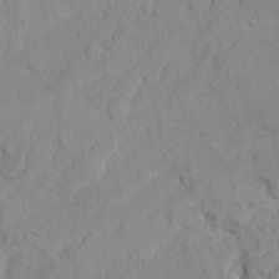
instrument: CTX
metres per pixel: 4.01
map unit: Ave
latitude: 22.0255
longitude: -130.4790
